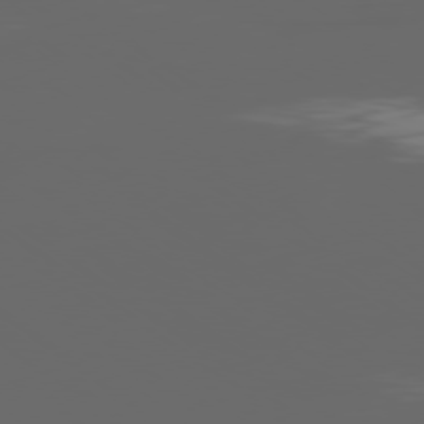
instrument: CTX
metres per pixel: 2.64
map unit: Ap
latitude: -79.4832
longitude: -59.9906
